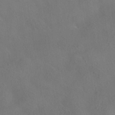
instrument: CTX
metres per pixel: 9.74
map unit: HNhu
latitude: -40.7274
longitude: 101.1242
